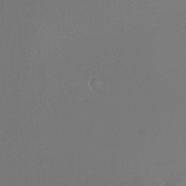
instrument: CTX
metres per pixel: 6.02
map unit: Nhu
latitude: -7.3320
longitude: -91.1970
